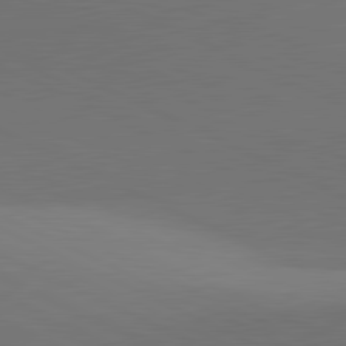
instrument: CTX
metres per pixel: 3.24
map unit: lApd
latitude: 81.6505
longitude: 145.6911
